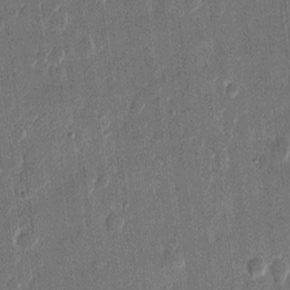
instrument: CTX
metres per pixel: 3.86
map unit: eHh
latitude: 11.7828
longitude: -70.4223
